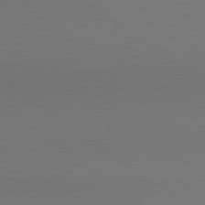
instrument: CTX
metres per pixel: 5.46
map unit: lApd
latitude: 80.6868
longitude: 152.4629
